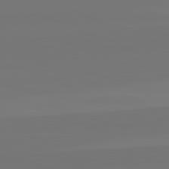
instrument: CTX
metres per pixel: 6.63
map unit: lApd
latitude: 82.6301
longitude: 155.7289
